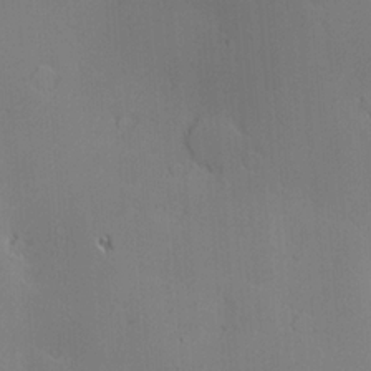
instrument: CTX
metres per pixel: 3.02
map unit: Nve
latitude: -9.4265
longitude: 174.1794
